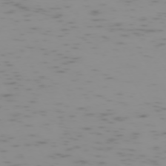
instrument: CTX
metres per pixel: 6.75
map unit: Hpe
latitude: -73.5210
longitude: 7.0108
